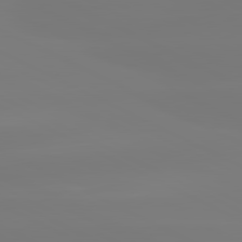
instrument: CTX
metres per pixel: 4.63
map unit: lApd
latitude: 81.1214
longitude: -156.8569
